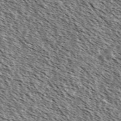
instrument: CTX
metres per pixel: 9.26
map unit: Ave
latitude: 37.3671
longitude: -111.9150
